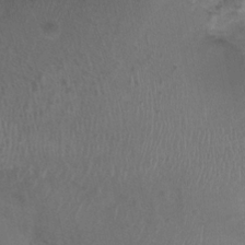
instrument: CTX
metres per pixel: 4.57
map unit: Nhu
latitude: 0.6490
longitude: -15.8773
